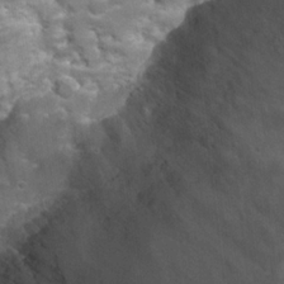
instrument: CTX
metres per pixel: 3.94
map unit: Hto
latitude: 19.3481
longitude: -41.7260
